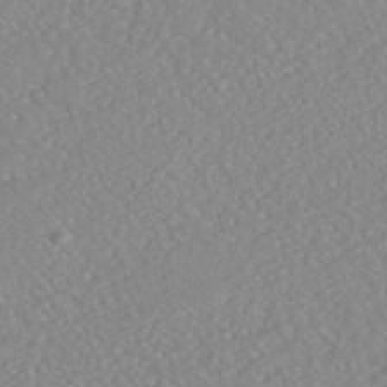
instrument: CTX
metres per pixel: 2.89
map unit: HNhu
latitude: -46.8408
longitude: 104.5007
